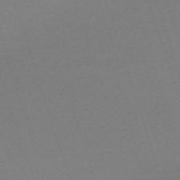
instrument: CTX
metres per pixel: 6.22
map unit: eHh
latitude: -63.1620
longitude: 52.1039
